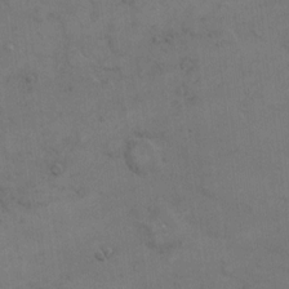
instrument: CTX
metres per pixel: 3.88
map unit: Hto
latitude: 6.6301
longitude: -62.1578
